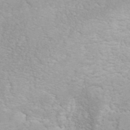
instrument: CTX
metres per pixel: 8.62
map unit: ANa
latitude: 39.7638
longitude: 21.5588
